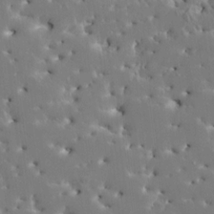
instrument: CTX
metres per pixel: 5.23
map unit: HNhu
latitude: 6.2522
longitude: -4.8947
